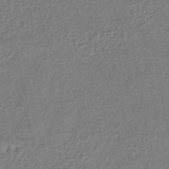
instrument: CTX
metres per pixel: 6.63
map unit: HNhu
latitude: -47.1998
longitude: 102.3117
